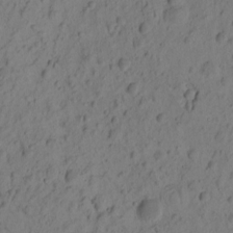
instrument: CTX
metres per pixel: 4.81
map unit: eHh
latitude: -0.8030
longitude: 16.4818
